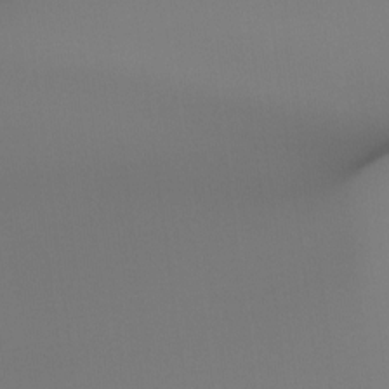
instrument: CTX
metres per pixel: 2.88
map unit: Ht
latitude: -15.2943
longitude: -52.0444
